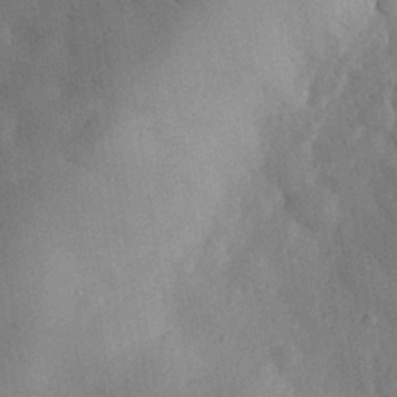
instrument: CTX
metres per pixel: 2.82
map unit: eHh
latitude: 28.8947
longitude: -76.1011
